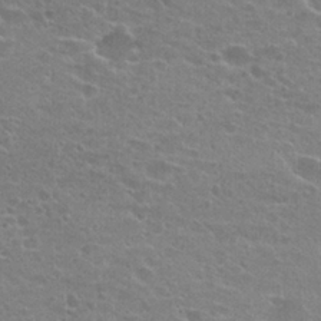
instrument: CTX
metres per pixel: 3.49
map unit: Hto
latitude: 23.2537
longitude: -43.6883
